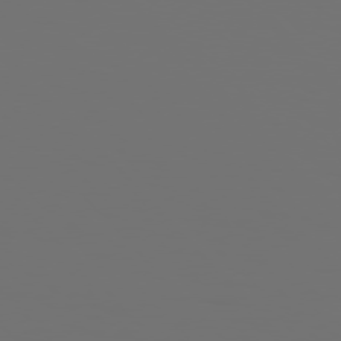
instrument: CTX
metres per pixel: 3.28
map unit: Hpe
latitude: 76.9513
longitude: -135.1214
